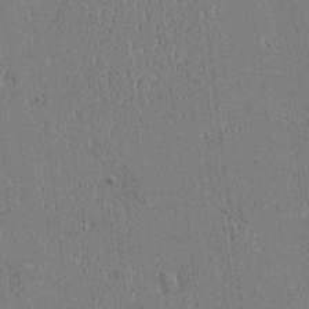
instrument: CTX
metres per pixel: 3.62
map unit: Htu
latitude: -6.5007
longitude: 176.2928
